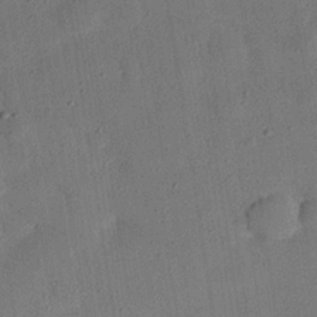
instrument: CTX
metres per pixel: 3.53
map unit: eHh
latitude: 26.8569
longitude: -77.0269
